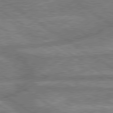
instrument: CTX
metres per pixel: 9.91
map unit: lApd
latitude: 79.9339
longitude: -169.9717
